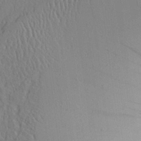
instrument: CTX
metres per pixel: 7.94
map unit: Aa
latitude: 24.2900
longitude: -132.4412
